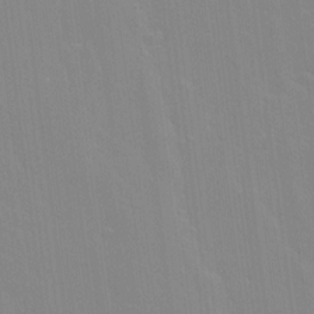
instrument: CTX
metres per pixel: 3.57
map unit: Ave
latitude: 13.1781
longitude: -134.2522
